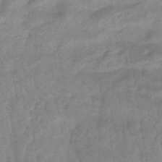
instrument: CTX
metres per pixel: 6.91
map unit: HNhu
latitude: -44.3495
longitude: 90.9353
